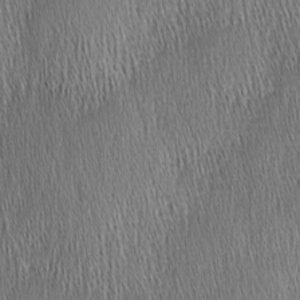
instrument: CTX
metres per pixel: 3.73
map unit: Nhu
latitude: -3.7855
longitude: -150.9324
